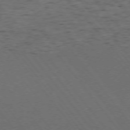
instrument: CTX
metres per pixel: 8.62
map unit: Ap
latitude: -76.1228
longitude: -62.7247
